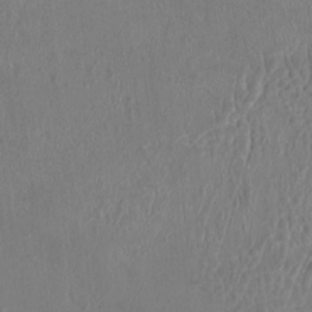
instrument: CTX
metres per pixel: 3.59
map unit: HNhu
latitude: 4.1389
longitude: -6.2711
